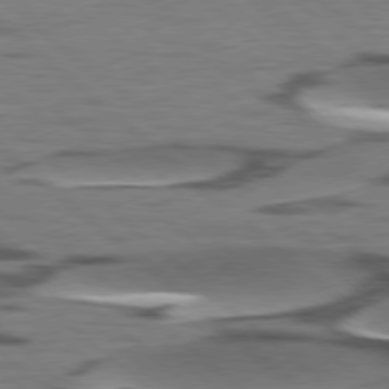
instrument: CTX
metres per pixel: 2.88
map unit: lApd
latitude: 78.4223
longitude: -49.4993
